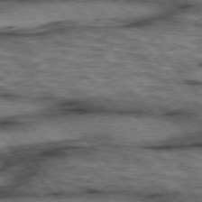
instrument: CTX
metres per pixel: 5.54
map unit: lApd
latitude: 75.7450
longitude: -49.6316
